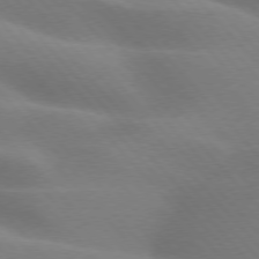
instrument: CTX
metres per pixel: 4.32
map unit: lApd
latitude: 75.5938
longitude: -60.8758
